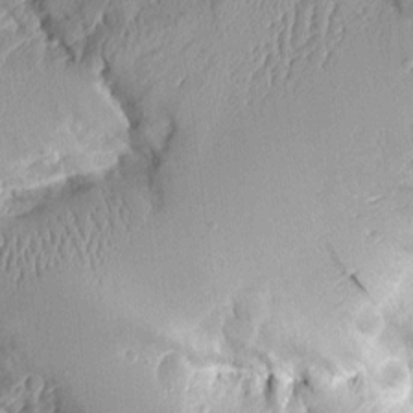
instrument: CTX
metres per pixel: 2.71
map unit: Aa
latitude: 9.4238
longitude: -127.7828
